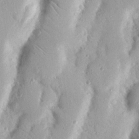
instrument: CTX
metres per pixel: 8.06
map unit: Nhu
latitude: 19.0647
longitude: -77.3859
